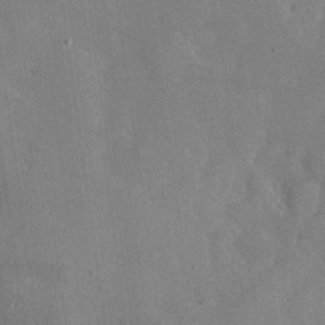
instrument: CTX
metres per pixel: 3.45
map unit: Nhu
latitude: -28.0850
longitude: -58.1578
